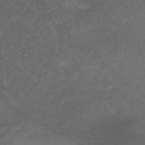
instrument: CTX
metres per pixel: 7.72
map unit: ANa
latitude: -38.5385
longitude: 94.7274
